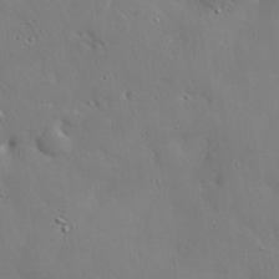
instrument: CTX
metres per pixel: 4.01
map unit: eHh
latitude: 29.7827
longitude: -82.4790
